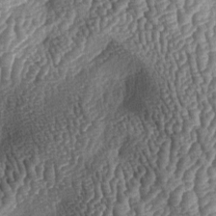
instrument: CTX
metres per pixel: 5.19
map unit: lAa
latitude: -5.4832
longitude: -127.6316
